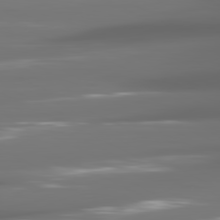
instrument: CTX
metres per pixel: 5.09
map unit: lApd
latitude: 80.9892
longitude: -140.7624
